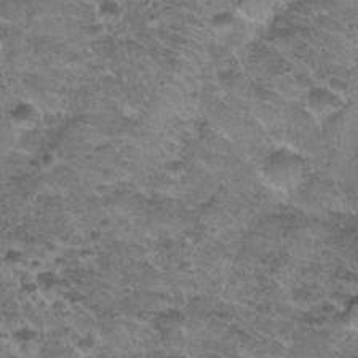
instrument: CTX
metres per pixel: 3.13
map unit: Nhu
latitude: 31.5183
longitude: -52.8947
